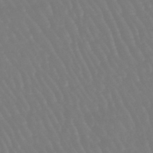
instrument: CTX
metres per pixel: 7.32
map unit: eHb
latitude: -46.0661
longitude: 79.7666
